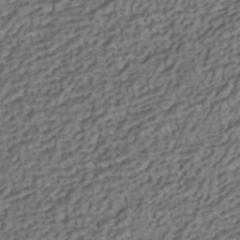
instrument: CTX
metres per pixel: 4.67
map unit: HNhu
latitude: -41.8422
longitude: 107.6533
